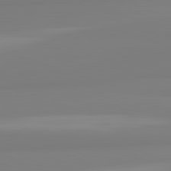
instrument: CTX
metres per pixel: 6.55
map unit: lApd
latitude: 82.4978
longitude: 173.0675
